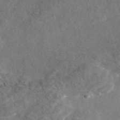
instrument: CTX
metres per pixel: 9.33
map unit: eAb
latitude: 46.8002
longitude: 113.8045
